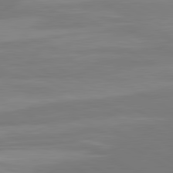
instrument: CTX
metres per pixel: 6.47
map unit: lApd
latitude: 81.2348
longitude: 159.4643
